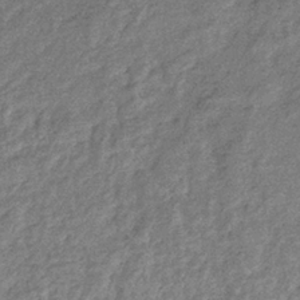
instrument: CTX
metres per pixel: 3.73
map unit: eHb
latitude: -37.0675
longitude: 79.1998
